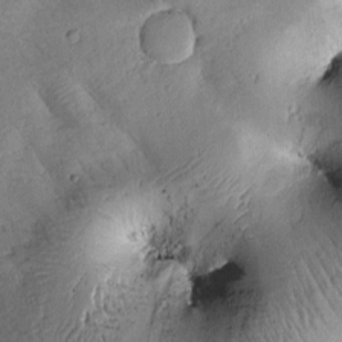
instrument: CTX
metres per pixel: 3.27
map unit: Htu
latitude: 2.4601
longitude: 177.2943
